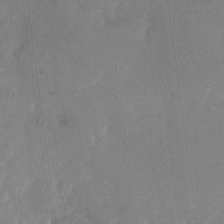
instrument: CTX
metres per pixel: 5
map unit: Nhu
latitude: -27.8989
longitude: -78.4790
